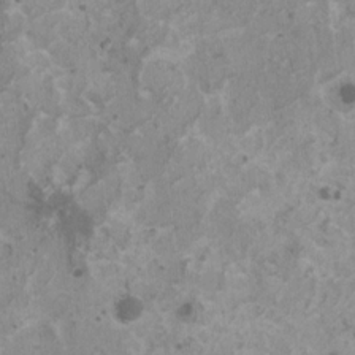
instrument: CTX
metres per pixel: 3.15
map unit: HNhu
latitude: 0.6868
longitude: 3.9178
